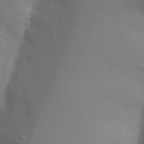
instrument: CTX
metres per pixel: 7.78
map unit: Nhu
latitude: 19.8772
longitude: -73.4427
